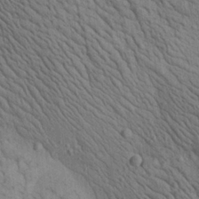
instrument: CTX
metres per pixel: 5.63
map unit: Aa
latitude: 22.3656
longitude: -138.8569
